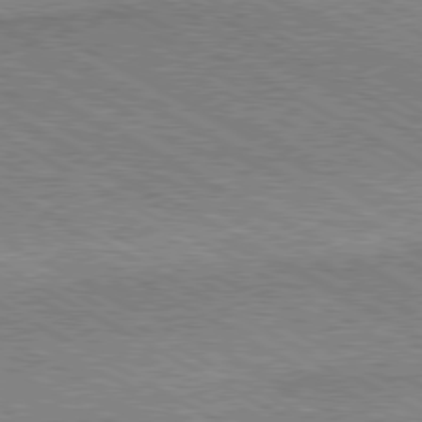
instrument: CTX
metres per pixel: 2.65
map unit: Hpe
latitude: -80.7652
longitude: 20.2172
